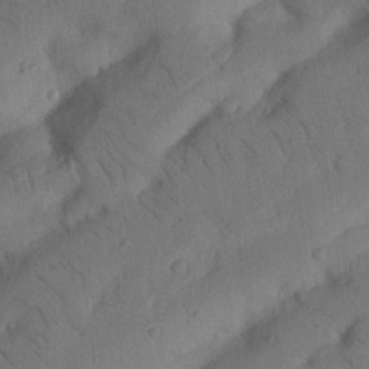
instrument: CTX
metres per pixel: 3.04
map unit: Nhu
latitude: 21.5182
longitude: -74.4034
